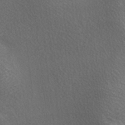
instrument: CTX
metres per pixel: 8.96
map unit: lAa
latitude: -6.1794
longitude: -121.5938
